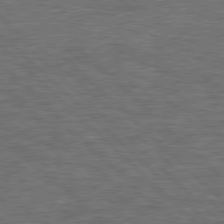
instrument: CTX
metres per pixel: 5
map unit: Hpe
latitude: 78.2523
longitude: -158.3278
